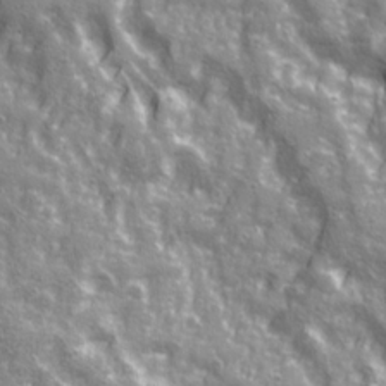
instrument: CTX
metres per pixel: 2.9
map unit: Ave
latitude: 20.9136
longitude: -133.1214
